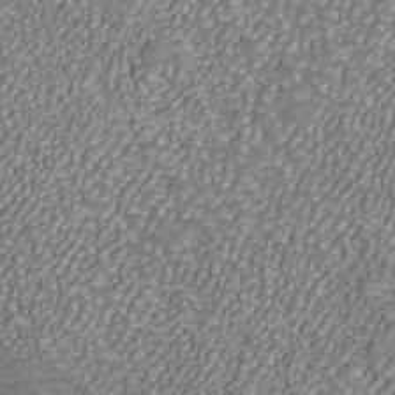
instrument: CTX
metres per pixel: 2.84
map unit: ANa
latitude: 40.6490
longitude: 20.7274
